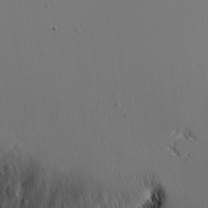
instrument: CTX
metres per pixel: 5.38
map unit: lAvf
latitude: 16.3278
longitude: -126.5357
